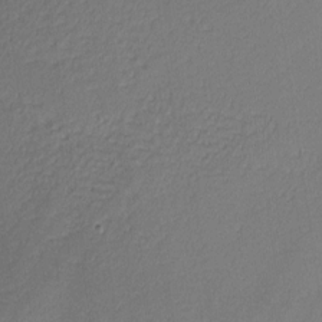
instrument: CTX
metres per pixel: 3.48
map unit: Nhu
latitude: 2.8569
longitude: -75.7828
